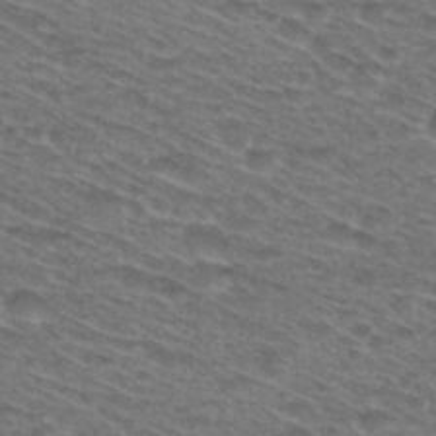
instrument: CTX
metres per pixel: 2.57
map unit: Hto
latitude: 29.1592
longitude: -47.3671
